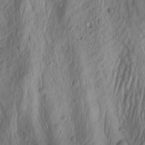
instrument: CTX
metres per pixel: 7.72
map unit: Aa
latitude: -3.1809
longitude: -71.5371
